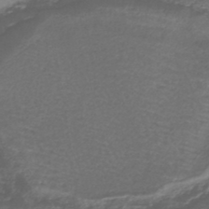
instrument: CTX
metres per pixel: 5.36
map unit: lHb
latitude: -43.8611
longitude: 76.4251
